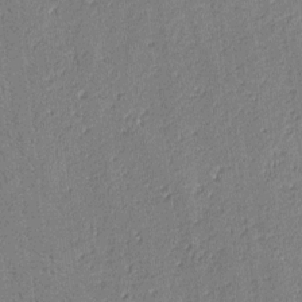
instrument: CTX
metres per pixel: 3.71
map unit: lAvf
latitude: -4.5196
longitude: -112.7813
